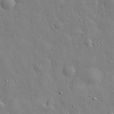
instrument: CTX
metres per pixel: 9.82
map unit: eHh
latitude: 29.8016
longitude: -75.9717
